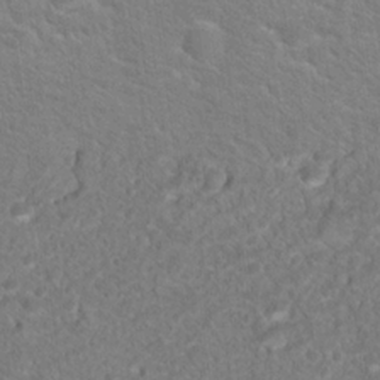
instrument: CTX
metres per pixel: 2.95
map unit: Hto
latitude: 18.5923
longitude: -37.4238
